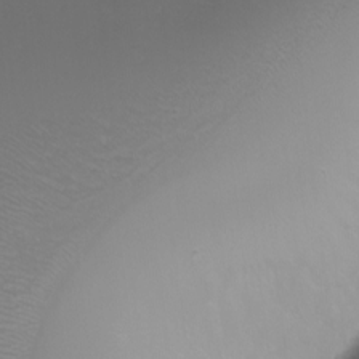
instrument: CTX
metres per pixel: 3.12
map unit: Nhu
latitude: -8.6896
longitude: -80.9325
